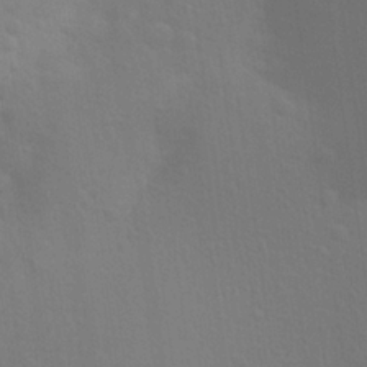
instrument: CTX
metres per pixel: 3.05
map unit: Aa
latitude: 25.7827
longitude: -145.7827
